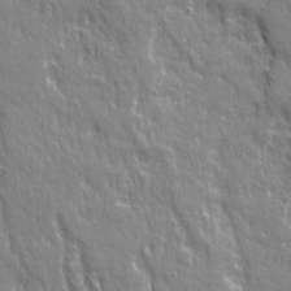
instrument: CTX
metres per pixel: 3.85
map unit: Ave
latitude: 21.6505
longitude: -134.9513
